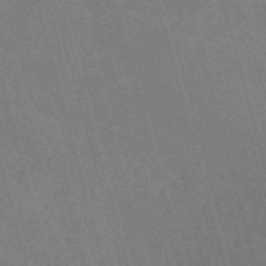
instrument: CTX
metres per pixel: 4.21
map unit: Nve
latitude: -59.0864
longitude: 62.7652
